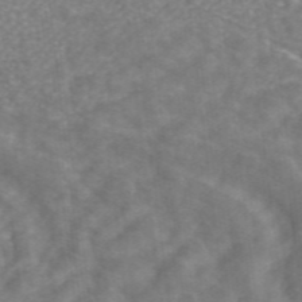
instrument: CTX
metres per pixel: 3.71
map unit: ANa
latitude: 43.2537
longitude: 26.1038
